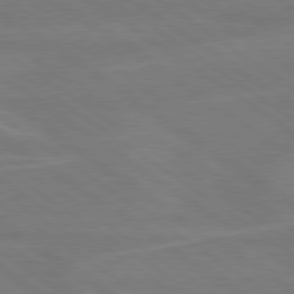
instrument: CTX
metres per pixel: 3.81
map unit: Hpe
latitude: 79.2537
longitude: -125.4237
